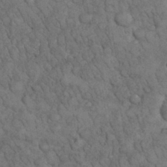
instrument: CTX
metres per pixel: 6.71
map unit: eHh
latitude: 33.2159
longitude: -67.1781
